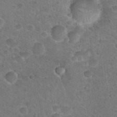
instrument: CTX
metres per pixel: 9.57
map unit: Hto
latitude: 21.7072
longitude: -48.3845
